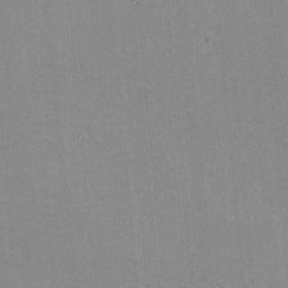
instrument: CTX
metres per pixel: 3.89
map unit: lHvf
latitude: -11.1431
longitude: -103.3104
